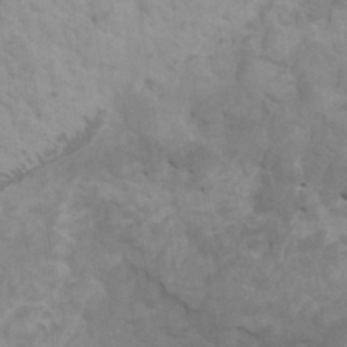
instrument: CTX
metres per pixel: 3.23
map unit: HNhu
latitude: 4.5735
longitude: -2.5545
